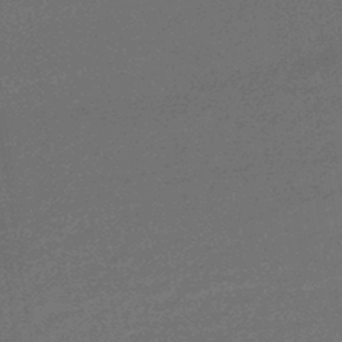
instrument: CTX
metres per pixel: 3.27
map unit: lHb
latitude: -43.9178
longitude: 66.8219
